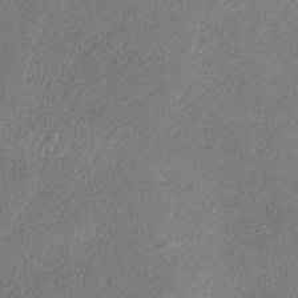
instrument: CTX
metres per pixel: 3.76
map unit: lAvf
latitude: -8.3117
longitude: -112.9325
